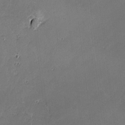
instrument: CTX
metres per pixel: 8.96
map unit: lAvf
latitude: -0.9542
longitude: -106.8002
